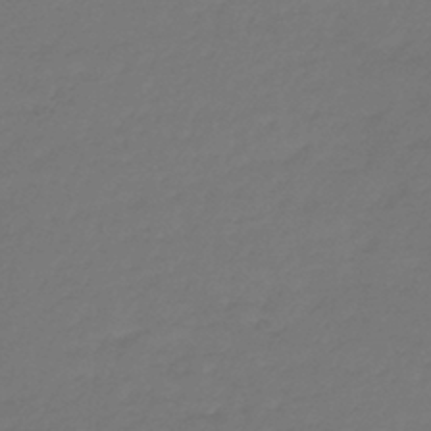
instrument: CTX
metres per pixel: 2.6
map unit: lHb
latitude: -43.2187
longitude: 62.5951
